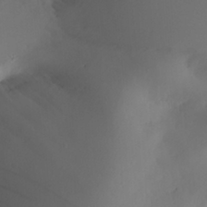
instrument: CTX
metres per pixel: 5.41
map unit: Aa
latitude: 24.7057
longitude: -131.3482
